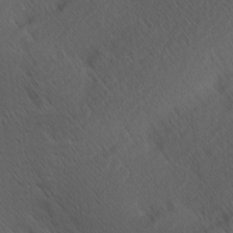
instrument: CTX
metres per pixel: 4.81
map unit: Hve
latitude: 12.3278
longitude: -90.1767
